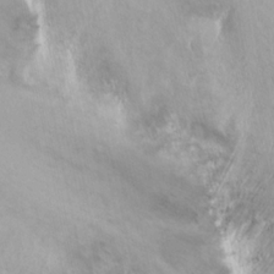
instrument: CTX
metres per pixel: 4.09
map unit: Hto
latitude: -13.6344
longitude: -41.2725
